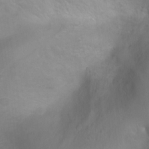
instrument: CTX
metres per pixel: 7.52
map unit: Ht
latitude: -0.4062
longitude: -45.6505
